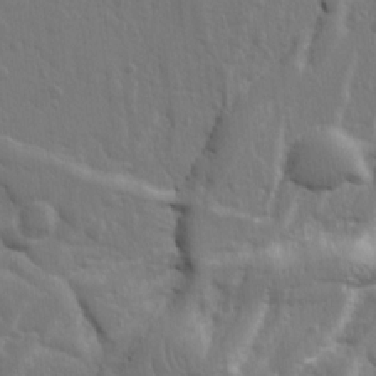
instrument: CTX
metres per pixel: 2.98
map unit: Ht
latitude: 9.6883
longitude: -77.4426
